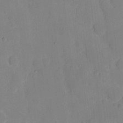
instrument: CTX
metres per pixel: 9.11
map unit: eHh
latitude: 6.3467
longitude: -66.4412
